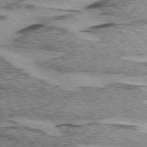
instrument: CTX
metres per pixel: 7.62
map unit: lApd
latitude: 74.9514
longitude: -77.5560
